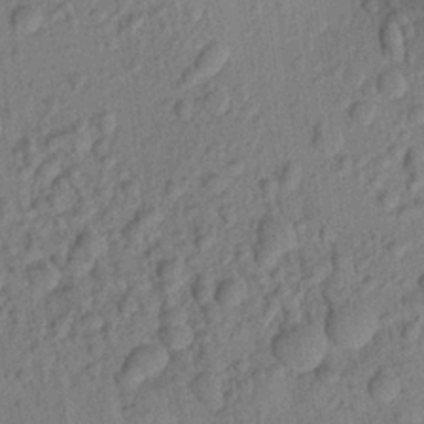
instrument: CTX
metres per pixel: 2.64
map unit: Aa
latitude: 23.0647
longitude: -147.6505
